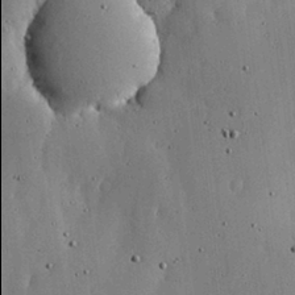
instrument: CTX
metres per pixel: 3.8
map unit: lHvf
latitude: 18.7246
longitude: -113.9906
